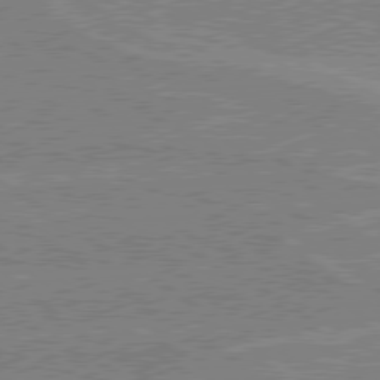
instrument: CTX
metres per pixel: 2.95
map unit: Hpe
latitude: 79.1026
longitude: -133.0836
